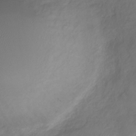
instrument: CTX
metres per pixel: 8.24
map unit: Nve
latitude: -18.6141
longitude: 106.7275
